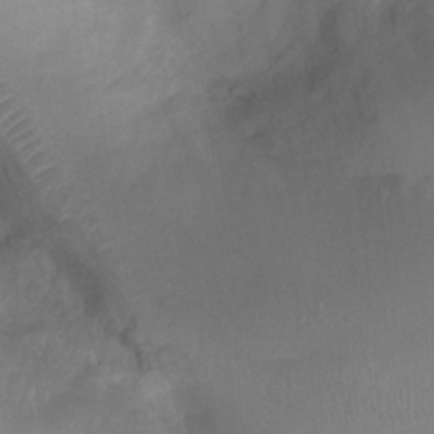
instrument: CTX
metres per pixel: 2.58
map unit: Ht
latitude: 1.6882
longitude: -21.4427
